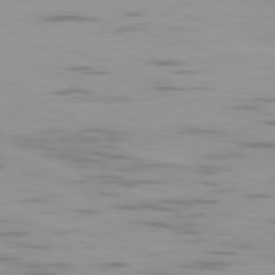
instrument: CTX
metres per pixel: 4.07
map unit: Ap
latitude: -79.2754
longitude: -103.0836
